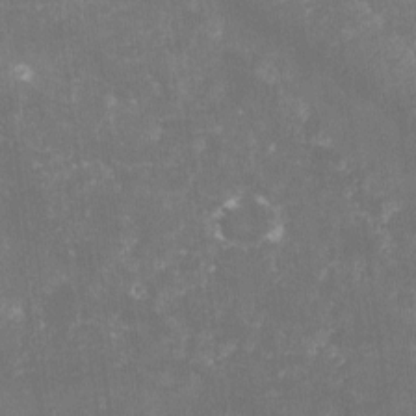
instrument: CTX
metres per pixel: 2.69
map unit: lHvf
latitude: -14.8030
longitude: -99.2348
